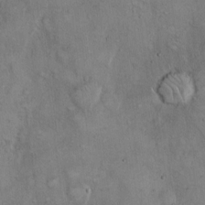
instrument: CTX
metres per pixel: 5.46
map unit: Hto
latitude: 11.2159
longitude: -58.4790
